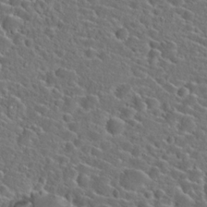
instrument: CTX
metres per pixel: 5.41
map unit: Hto
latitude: 23.8961
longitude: -45.1592
